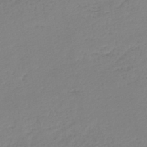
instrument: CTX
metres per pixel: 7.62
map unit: lHb
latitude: -46.4062
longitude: 66.4440
